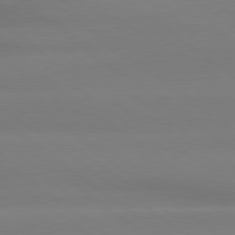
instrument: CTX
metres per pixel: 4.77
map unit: lApd
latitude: 79.3104
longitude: -133.8583
